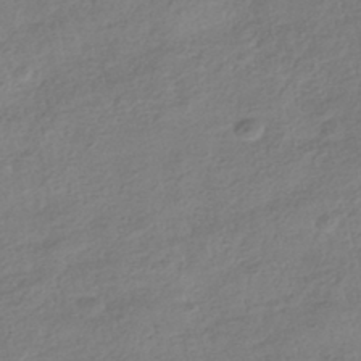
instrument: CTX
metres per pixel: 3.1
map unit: HNhu
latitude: -41.3887
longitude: 98.9164
